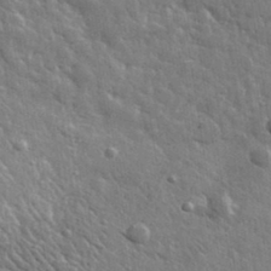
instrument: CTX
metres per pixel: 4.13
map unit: lHvf
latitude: 36.2712
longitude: -88.8569
